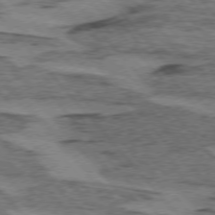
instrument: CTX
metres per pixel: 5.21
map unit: lApd
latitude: 74.8191
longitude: -77.8961
